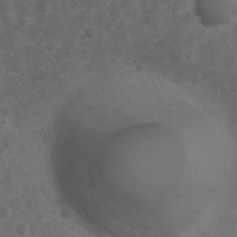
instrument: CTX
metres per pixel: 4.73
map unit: Nhu
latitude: 3.2537
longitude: -14.9325
